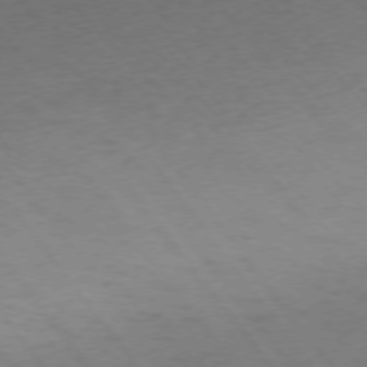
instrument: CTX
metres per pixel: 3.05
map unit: Ap
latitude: -75.7100
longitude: -65.5938
